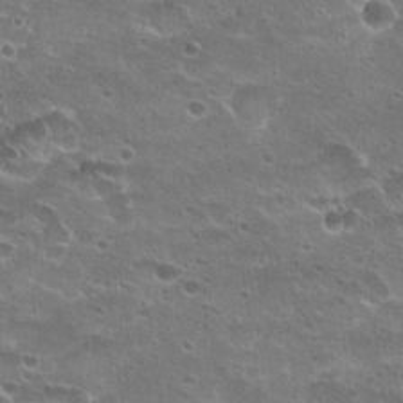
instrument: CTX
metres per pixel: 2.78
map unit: Hto
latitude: 22.7057
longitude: -41.4804
